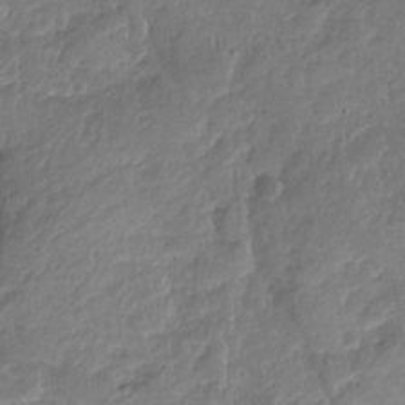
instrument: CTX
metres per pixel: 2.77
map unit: Nhu
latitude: -19.1242
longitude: -57.4237
